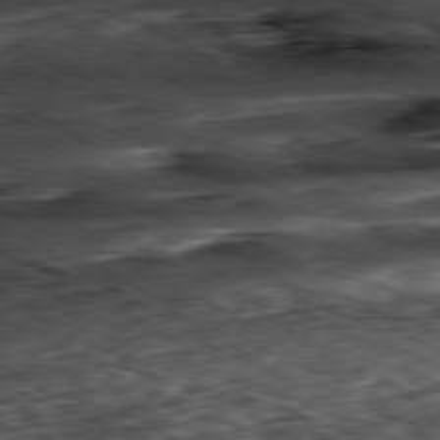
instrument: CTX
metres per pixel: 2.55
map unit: Hpe
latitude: -80.2362
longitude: 22.1039
